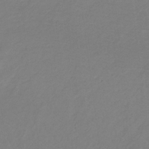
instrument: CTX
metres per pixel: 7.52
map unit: lHb
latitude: -31.5777
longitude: 64.2740
